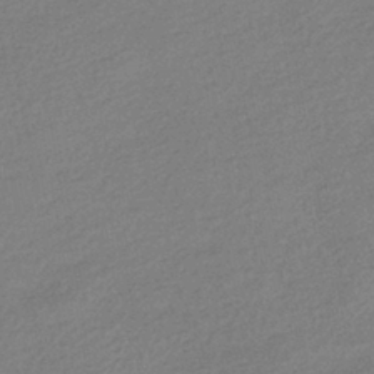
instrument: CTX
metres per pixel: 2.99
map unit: HNhu
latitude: -41.9367
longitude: 95.5399
